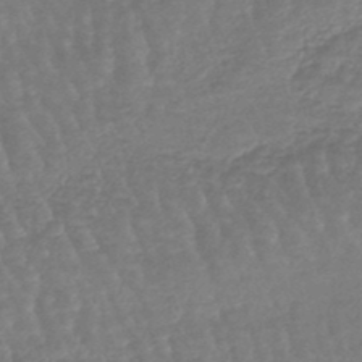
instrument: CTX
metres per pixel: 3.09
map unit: lHb
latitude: -45.0486
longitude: 79.8422
